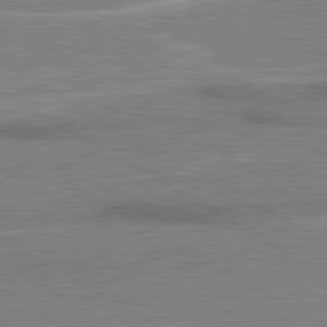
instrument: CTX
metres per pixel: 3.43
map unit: lApd
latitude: 80.4412
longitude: 142.9163
